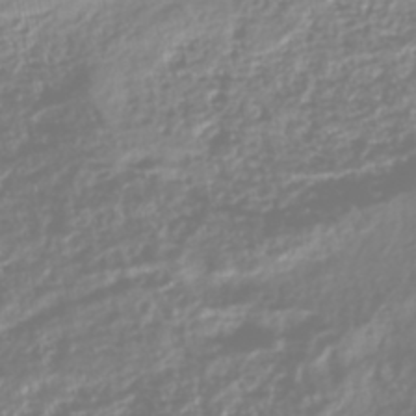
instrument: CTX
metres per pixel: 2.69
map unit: HNhu
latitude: -46.8975
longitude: 31.3887
